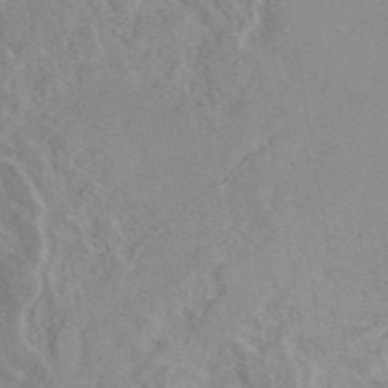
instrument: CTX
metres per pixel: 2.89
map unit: eAb
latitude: 45.8583
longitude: 110.4629
